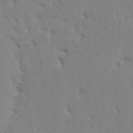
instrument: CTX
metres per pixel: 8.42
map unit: HNhu
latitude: 7.7450
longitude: -2.3467
